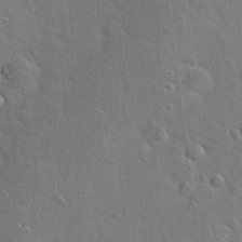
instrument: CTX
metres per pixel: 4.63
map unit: Hto
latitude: 20.3090
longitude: -49.7261
